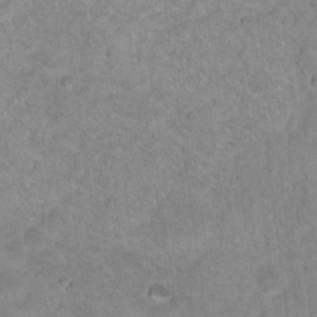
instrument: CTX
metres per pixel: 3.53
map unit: Nhu
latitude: 17.4049
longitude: -34.2144
